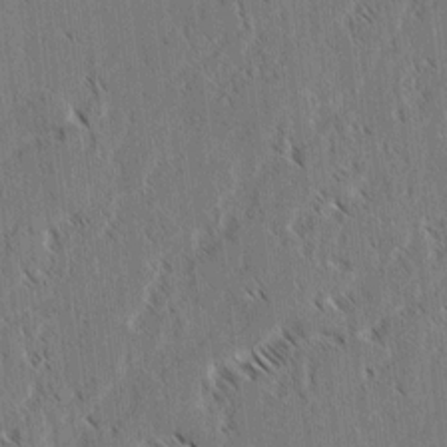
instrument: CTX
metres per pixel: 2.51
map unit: lAvf
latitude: 3.4048
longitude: -106.4979
